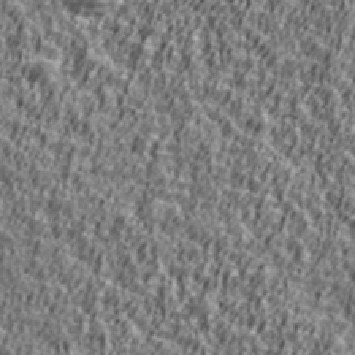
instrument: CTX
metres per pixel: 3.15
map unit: Ave
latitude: 41.5560
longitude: -112.3845
